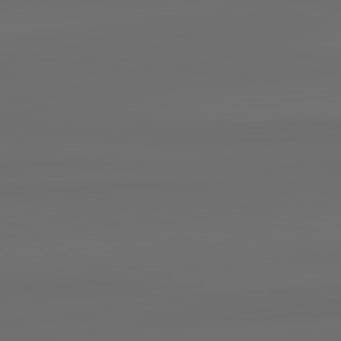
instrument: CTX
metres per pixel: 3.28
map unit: lApd
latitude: 82.7624
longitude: 175.7855
